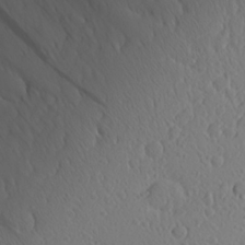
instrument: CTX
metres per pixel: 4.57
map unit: Aa
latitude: 23.2537
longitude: -144.4223
